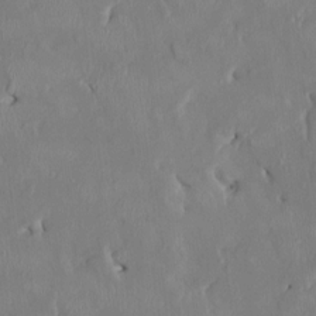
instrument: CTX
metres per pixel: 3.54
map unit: HNhu
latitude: 3.2915
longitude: -5.1214
